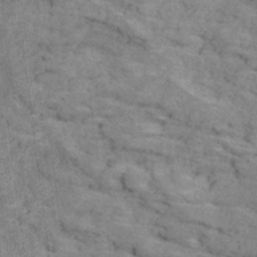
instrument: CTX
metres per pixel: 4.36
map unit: Ave
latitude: 18.7435
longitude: -135.3103
